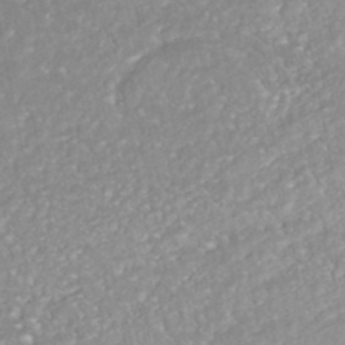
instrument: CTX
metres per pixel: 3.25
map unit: HNhu
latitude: -46.3873
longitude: 96.9542
